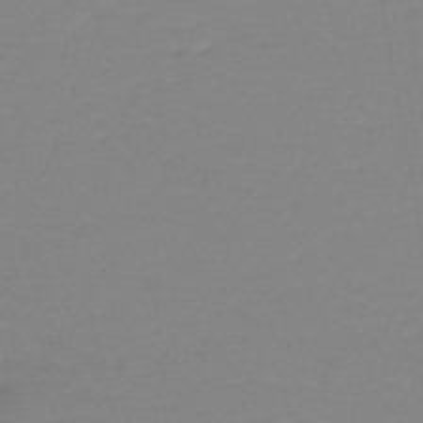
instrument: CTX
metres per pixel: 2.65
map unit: lHb
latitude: -44.7463
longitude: 62.6329
